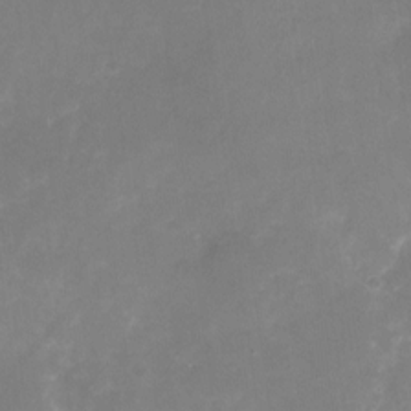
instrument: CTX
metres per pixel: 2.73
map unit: Nhu
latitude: -25.4076
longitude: -70.8569
